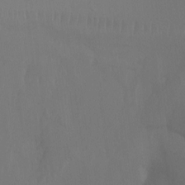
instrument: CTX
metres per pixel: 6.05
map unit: Ht
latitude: -9.9367
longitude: -33.6883
